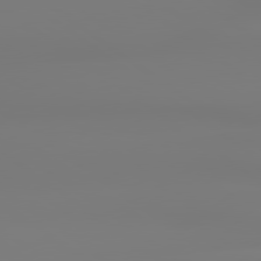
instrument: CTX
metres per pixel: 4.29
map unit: lApd
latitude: 79.2537
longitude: -136.5357
